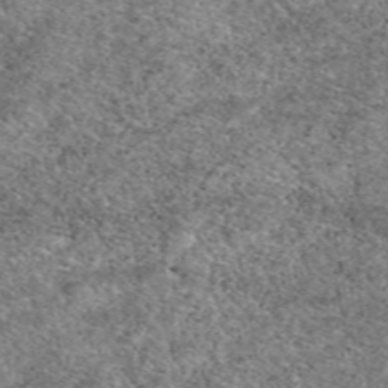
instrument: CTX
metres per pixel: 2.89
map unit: eAb
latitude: 49.9717
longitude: 108.7085
